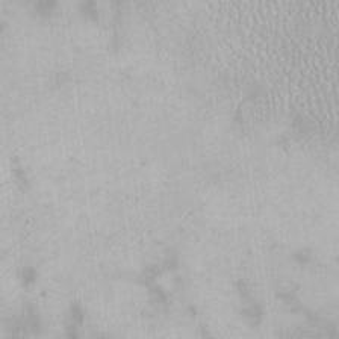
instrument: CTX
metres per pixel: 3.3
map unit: eHh
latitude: 19.4048
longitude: -65.5749
